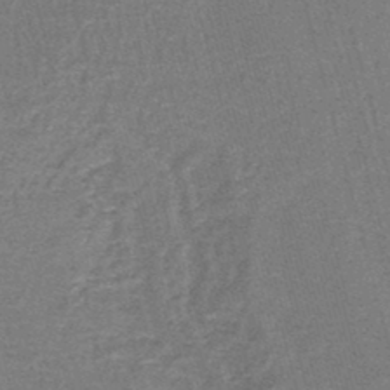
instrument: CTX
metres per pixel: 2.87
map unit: lHb
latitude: -43.7477
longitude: 56.0661
